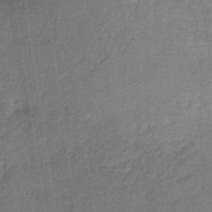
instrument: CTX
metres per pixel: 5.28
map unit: HNb
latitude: -33.3321
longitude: 54.1417
